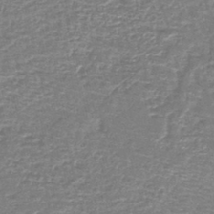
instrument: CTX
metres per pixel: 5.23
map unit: lHb
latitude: -43.7477
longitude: 54.0661
